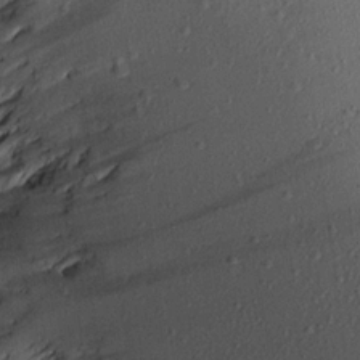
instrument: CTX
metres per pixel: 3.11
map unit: Aa
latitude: 16.4601
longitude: -146.7436
